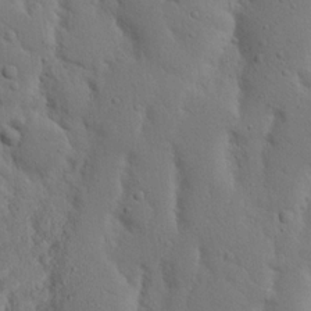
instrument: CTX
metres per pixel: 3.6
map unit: Nhu
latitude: 18.8191
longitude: -75.5182
